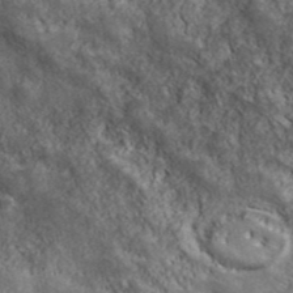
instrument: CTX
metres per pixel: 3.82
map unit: ANa
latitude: 43.2915
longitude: -87.8583
